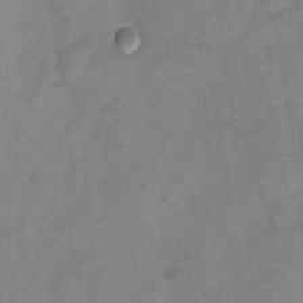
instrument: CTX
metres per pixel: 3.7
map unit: Hto
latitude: 5.9150
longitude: -61.6505
